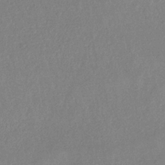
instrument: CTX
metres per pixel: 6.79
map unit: HNb
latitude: -32.9920
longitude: 55.5777
